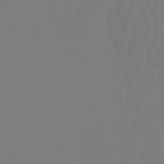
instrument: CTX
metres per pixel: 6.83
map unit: eHb
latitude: -51.1809
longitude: 76.5007
